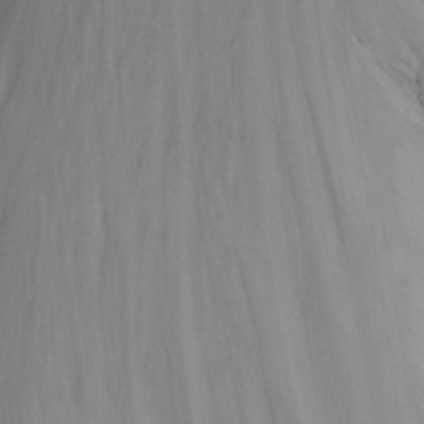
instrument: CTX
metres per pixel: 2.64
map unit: Nhu
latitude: -13.4643
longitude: -62.8191
